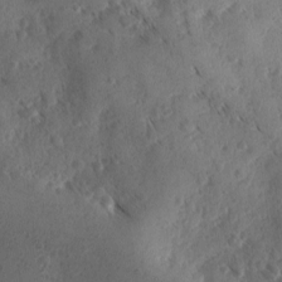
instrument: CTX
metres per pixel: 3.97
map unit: Ave
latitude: -10.1984
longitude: -118.7624
